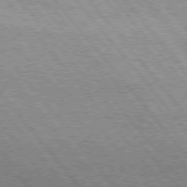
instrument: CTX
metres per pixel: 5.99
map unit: Hpe
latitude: 75.3860
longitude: -139.6127
